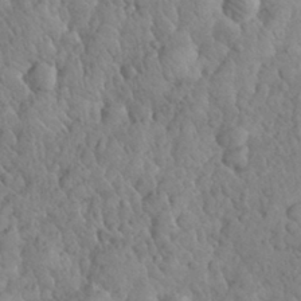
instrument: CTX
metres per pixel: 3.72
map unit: eHh
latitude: 31.8017
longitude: -68.4034
